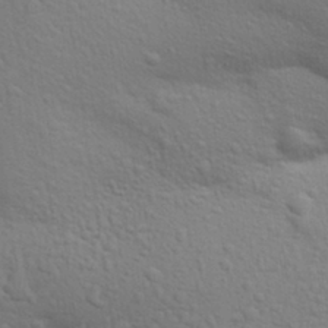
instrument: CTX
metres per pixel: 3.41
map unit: Aa
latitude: 30.2901
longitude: -147.3482
